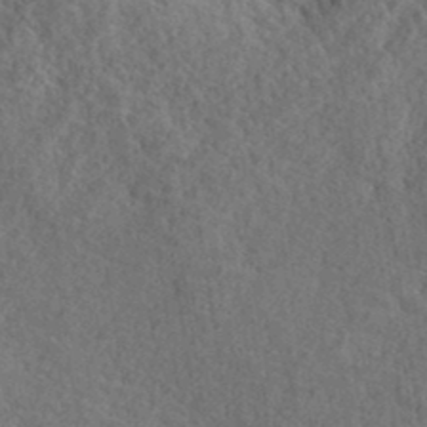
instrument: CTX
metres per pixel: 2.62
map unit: eHh
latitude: 37.5371
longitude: -137.7450
